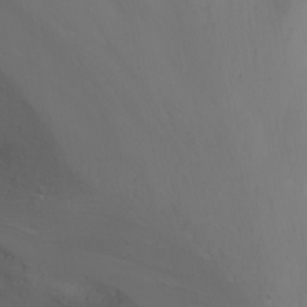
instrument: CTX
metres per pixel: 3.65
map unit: Nhu
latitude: -6.9352
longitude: -82.7435
